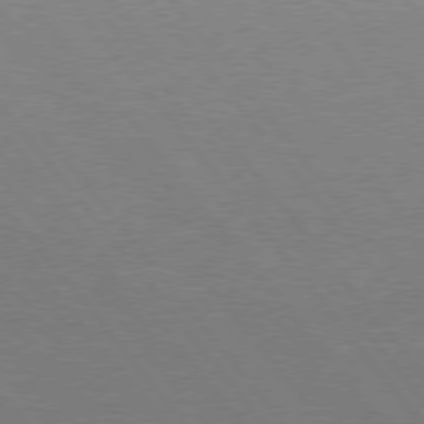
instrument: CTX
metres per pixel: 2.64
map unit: Hpe
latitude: 75.8772
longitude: -144.3467
